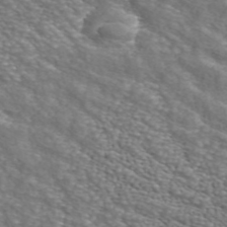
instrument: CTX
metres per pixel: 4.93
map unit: ANa
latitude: 44.5168
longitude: 28.7463
